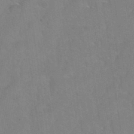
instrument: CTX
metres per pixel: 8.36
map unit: Hto
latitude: 36.3090
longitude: -46.1389
